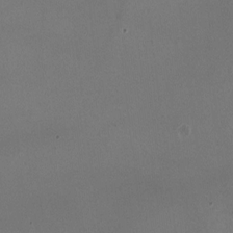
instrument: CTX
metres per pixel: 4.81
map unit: HNhu
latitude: -0.6519
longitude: -0.4412
